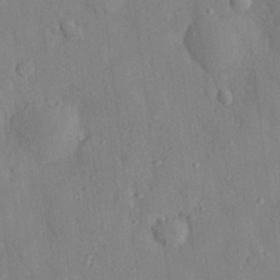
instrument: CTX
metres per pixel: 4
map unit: eHh
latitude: 28.6301
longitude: -76.8002
